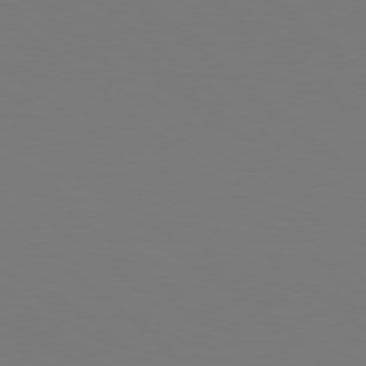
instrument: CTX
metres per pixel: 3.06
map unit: Hpe
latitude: 78.5546
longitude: -163.3860
